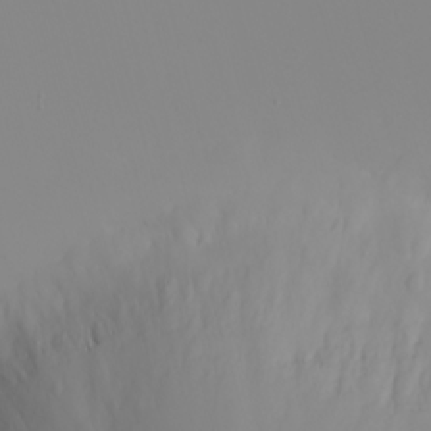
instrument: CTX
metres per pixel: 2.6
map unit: eHh
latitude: -5.3131
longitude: -85.4238
